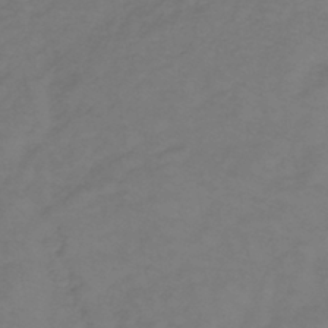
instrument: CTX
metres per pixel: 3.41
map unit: lHb
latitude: -39.4832
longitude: 72.1228
